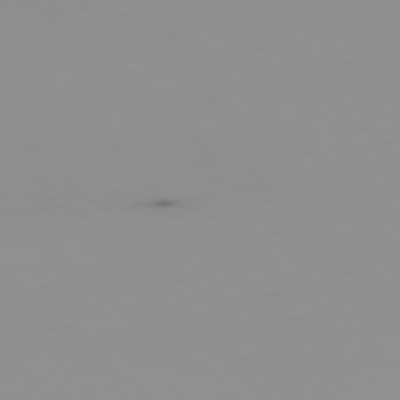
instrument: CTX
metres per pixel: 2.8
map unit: Hpe
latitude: -78.1794
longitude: 15.4266
